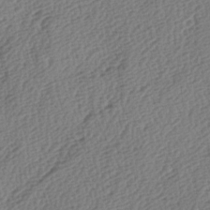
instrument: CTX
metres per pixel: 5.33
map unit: lAa
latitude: -3.8233
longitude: -123.1403
